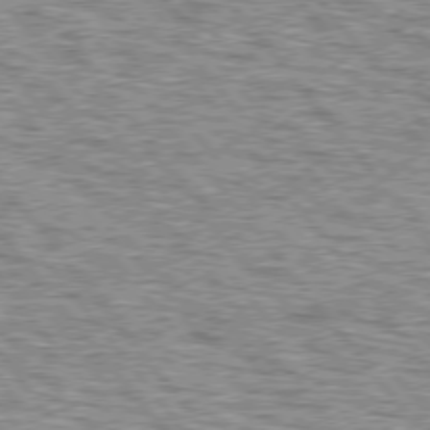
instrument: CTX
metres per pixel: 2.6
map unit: lApd
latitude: 76.1389
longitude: -70.5923
